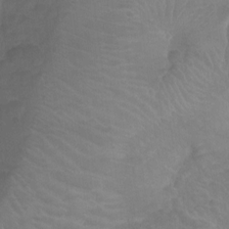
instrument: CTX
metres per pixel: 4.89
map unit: Nhu
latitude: -14.8408
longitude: -25.6316
